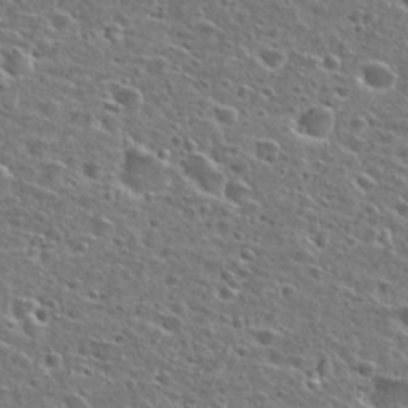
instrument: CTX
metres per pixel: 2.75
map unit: Hto
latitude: 26.4979
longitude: -47.8773
